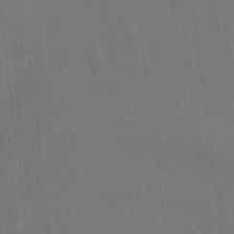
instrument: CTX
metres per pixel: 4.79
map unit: eHh
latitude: 4.9703
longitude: -65.9906
